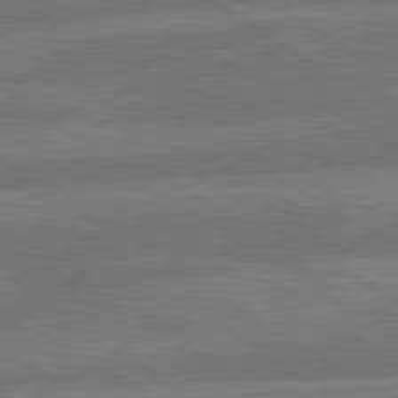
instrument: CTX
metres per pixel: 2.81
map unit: lApd
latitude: 79.9528
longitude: -161.3293
